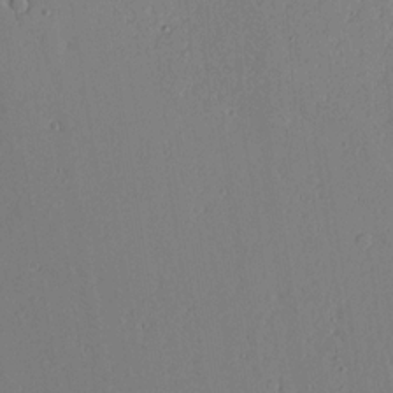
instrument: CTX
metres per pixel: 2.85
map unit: Aa
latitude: 18.4601
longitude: -126.4790
